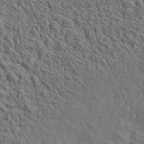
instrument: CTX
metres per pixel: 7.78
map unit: lHvf
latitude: 42.0822
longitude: -88.3468
